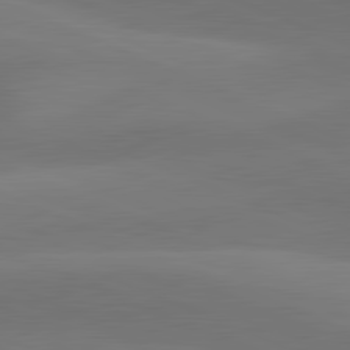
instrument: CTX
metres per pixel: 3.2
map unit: lApd
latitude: 81.7827
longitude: 130.1417
